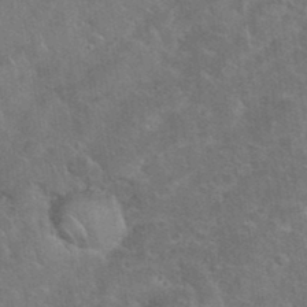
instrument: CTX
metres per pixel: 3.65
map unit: eHh
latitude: 37.3482
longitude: -64.6113
